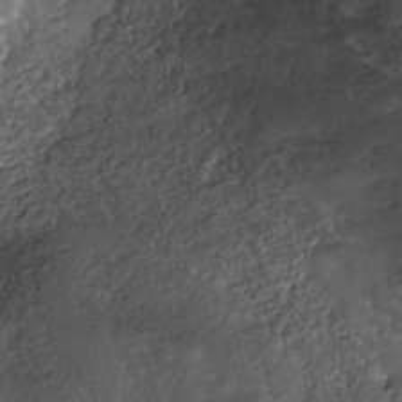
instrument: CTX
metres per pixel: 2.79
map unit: Nhe
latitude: -39.1998
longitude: -118.5923
